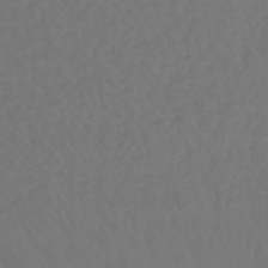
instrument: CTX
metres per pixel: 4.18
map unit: lHb
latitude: -43.0486
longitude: 67.0108
